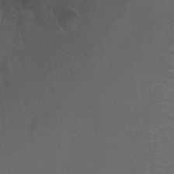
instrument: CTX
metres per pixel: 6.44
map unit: Hto
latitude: 6.4601
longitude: -35.2537
